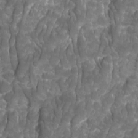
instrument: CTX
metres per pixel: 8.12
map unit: Ave
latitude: 16.4223
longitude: -133.2915
